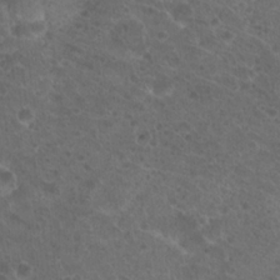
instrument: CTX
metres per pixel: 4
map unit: Hto
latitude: 19.4615
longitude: -40.4412
